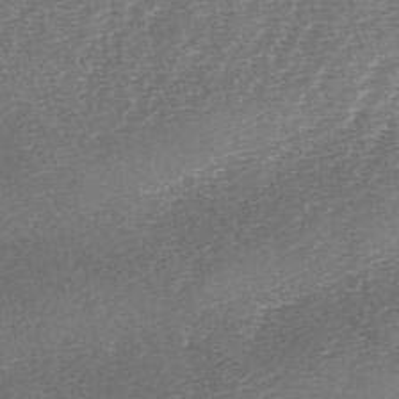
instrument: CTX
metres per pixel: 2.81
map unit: lAa
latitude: -2.6329
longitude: -128.3845
